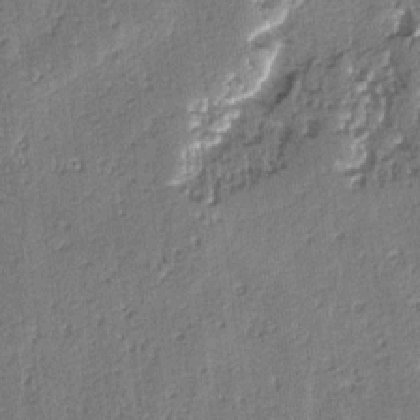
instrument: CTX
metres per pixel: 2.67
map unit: lAvf
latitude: -4.4818
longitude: -112.7246
